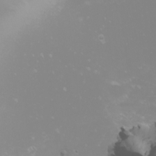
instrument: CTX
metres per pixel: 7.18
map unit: Nhu
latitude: -6.8786
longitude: -79.6505
